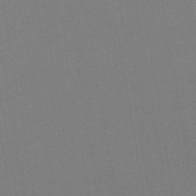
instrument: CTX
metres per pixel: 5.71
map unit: HNb
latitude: -51.6911
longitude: -48.3278
